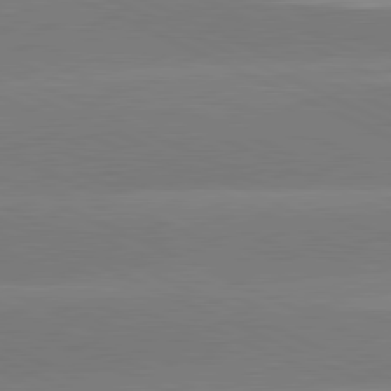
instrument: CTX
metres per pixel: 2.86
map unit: lApd
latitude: 81.3482
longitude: -155.1781
